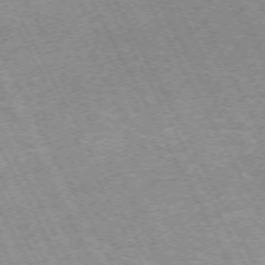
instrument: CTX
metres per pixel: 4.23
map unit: Hpe
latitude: -71.9556
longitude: 11.8045
